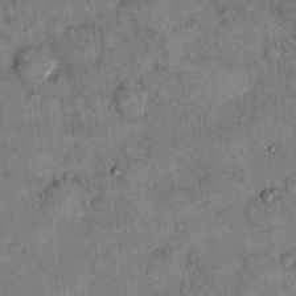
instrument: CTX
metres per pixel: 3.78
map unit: Hto
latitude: 12.2145
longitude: -58.8191
